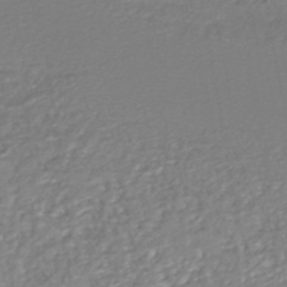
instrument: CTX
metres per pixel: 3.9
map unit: HNhu
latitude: -46.6896
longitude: 103.4832
